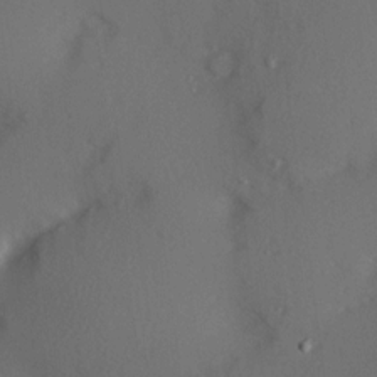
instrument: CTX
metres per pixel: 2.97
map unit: Hve
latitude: 13.4427
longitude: -90.1389
